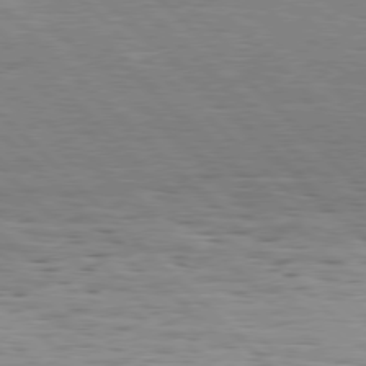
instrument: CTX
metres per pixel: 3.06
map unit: Hpe
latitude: 77.2726
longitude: -127.3104
